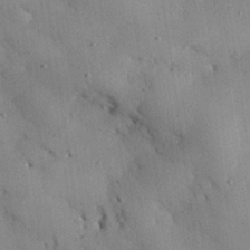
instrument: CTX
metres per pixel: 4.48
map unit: eHh
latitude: 28.6112
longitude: -77.2348
